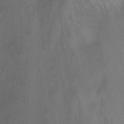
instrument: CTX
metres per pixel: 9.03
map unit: Nhu
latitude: -13.2565
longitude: -69.5371
